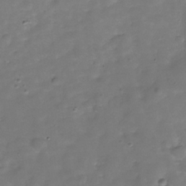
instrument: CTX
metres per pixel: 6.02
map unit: Hve
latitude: -30.5385
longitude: 93.1620
